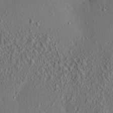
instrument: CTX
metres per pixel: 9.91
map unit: eHh
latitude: -0.6708
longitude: 18.6518
